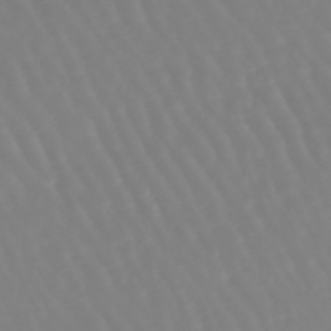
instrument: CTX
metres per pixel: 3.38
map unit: lHb
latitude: -45.4265
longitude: 79.3509
